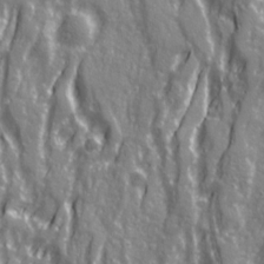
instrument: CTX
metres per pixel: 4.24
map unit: Ave
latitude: 21.5938
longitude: -133.2726
